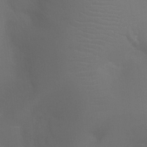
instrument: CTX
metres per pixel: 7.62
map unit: Ht
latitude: -3.8611
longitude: -25.1592
